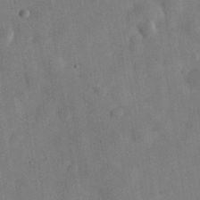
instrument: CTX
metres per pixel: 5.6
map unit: eHh
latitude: 31.0270
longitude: -75.8961
